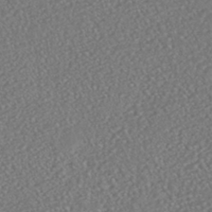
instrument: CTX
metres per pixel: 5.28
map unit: HNhu
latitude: -46.5384
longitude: 104.6707
